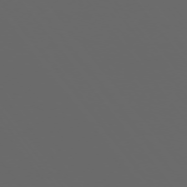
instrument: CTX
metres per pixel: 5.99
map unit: Ap
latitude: -76.1417
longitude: -75.1403
